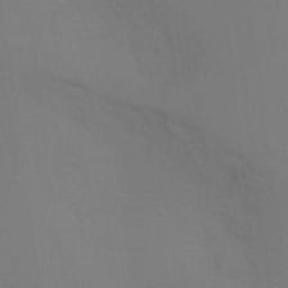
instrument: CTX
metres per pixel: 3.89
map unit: Ht
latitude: 2.4223
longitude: -28.7435
